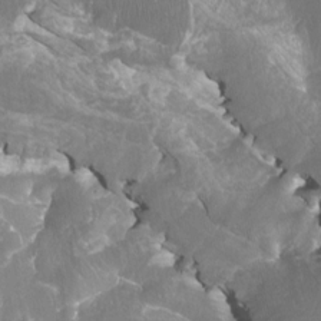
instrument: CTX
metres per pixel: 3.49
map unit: Htu
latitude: -9.2754
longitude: -75.5938
